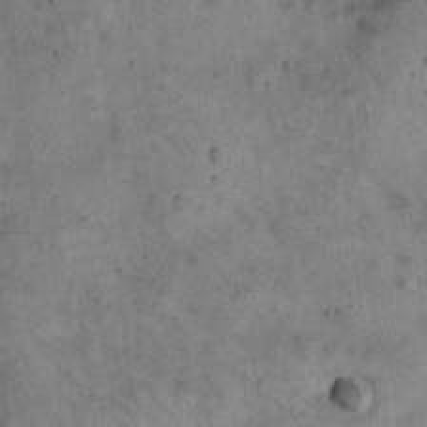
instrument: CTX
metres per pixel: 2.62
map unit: eHh
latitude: 20.7435
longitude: -60.7246
